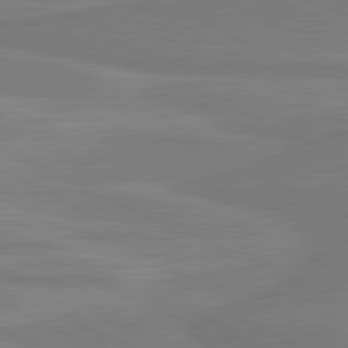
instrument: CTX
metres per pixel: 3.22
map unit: lApd
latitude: 81.4993
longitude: 170.2740
